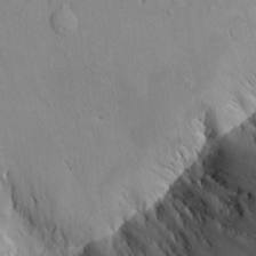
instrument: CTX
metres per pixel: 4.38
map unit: Aa
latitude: 16.9892
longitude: -144.2522
